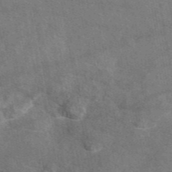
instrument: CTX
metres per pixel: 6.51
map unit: eAb
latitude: 46.1578
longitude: 113.3699
